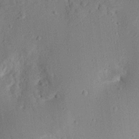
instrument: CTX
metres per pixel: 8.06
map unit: Aa
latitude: 13.1970
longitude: -140.2900
